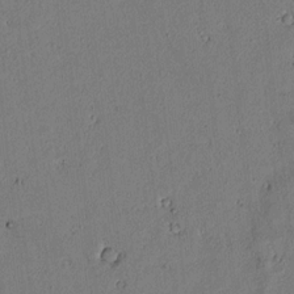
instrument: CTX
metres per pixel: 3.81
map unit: lAvf
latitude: 5.7261
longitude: 168.3117
